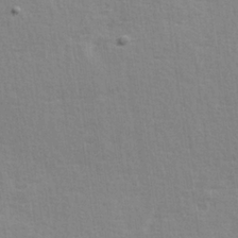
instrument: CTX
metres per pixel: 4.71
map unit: Hve
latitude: 25.7827
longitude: -94.0822
